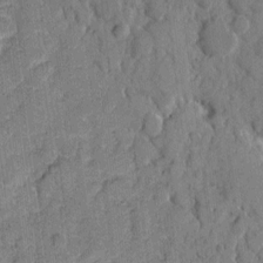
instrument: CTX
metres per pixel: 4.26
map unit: eHh
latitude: 8.0633
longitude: -63.8206
